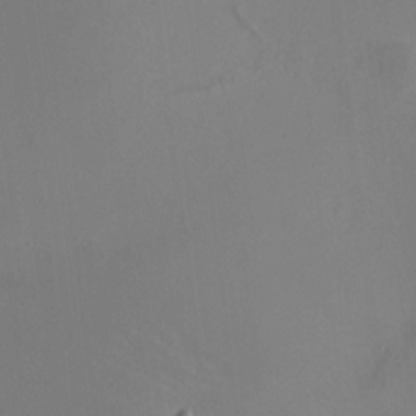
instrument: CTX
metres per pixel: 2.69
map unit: HNhu
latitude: 10.7435
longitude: 11.4832
